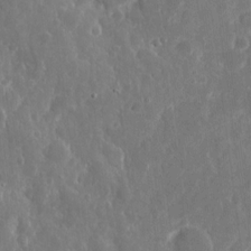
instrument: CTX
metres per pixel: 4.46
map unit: eHh
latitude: 12.1956
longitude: -73.1781
